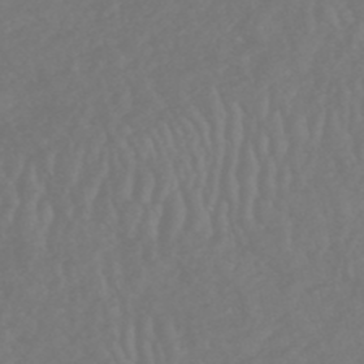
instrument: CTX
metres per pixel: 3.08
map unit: HNhu
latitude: -49.0865
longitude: 101.3509
